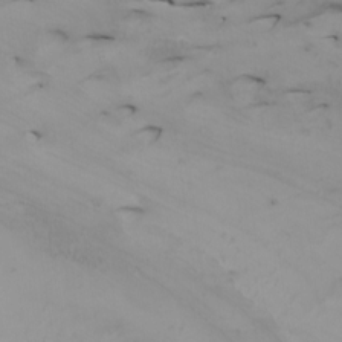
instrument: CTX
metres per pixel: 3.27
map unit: Htu
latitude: -7.1998
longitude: -68.0822
